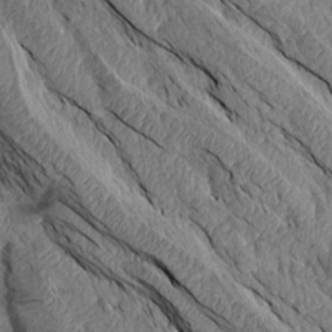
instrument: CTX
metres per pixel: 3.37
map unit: Aa
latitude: 14.6869
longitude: -146.7247
